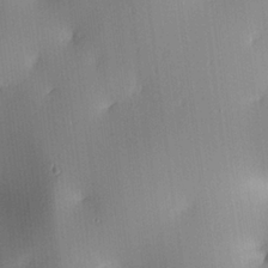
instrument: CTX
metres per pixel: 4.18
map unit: lAa
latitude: 4.3278
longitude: -112.0444
